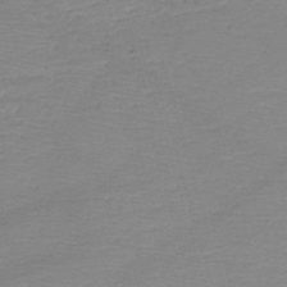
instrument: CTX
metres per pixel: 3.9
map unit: HNb
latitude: -48.8786
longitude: -42.3845
